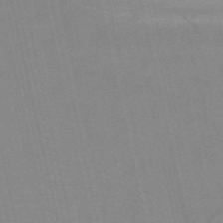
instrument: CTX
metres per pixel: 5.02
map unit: HNb
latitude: -52.7085
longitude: -45.0080
